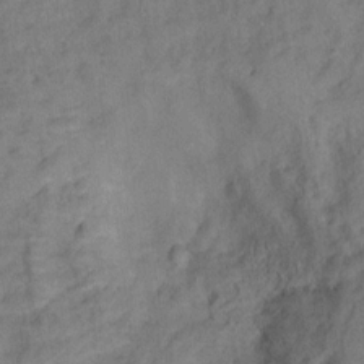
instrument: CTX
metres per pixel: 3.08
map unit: Ht
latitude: 12.2334
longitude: -40.2900
